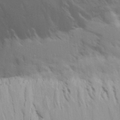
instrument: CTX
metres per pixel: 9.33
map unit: Aa
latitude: 28.3656
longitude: -144.5357
